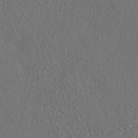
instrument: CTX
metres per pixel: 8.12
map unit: HNhu
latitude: -46.2928
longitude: 104.4818
